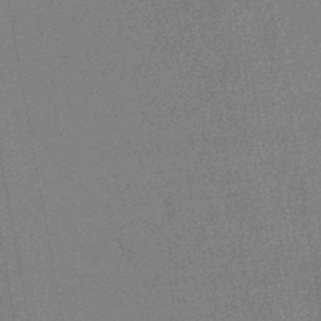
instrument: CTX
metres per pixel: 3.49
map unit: HNb
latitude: -44.6141
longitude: -41.6693
